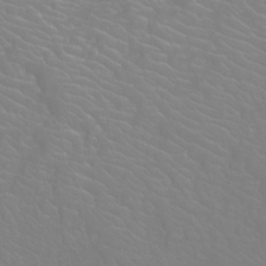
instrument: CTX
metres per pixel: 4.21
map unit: Htu
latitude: -12.3117
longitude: -71.3104
